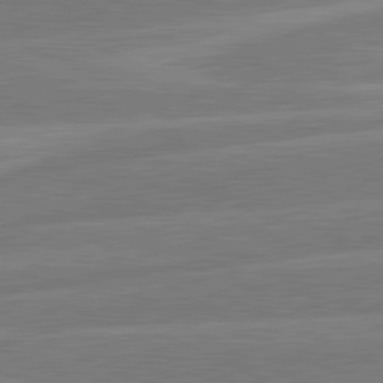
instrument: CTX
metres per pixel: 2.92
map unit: lApd
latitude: 81.1025
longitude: -126.2712
